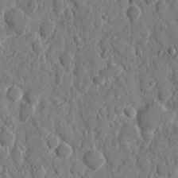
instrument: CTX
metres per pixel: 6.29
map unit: eHh
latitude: 8.2523
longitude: -67.2914
